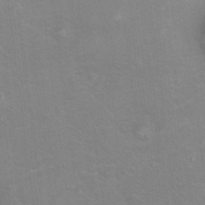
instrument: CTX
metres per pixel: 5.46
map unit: Hto
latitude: 14.8569
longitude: -41.4615
